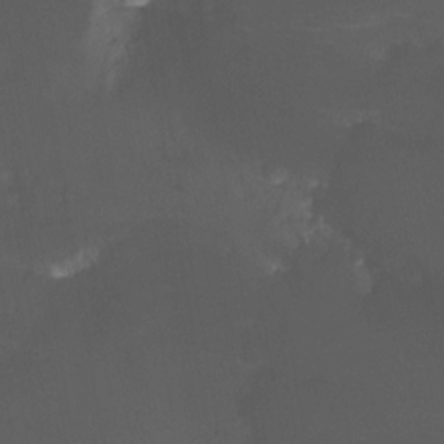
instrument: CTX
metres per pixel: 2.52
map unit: Nhu
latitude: -13.1431
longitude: -57.7449
